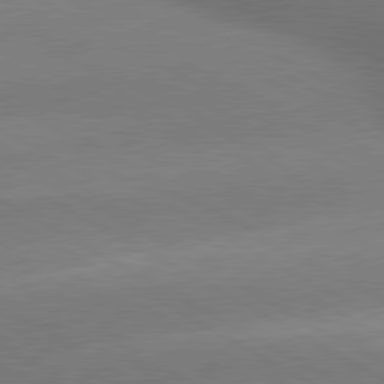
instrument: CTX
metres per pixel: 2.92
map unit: lApd
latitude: 80.1578
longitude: -150.5923
